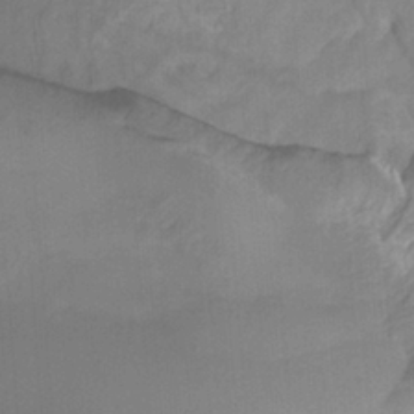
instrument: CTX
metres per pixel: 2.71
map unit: HNhu
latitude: -27.6721
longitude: 74.7652
